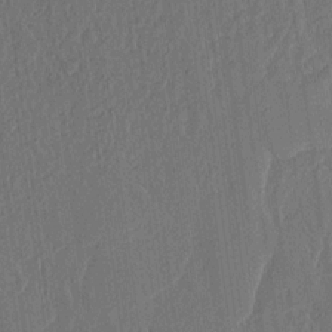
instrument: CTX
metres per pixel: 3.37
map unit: lHvf
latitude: 17.6127
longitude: -117.1403
